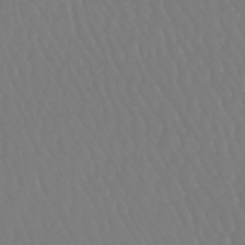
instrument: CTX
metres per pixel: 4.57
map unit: eHb
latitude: -46.8786
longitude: 79.5777
